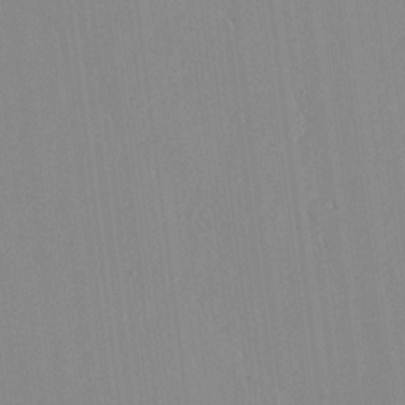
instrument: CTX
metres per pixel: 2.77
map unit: lHvf
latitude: 18.3089
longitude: -112.5924
